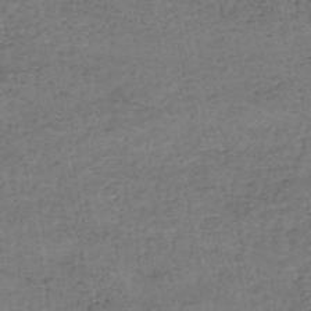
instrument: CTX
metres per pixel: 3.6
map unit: HNhu
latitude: -48.7652
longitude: 101.5210
